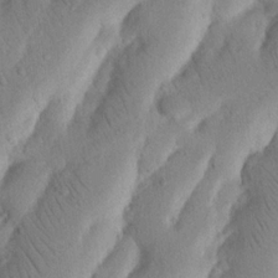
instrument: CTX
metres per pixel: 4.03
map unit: Nhu
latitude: 16.8380
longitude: -75.6694
